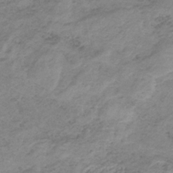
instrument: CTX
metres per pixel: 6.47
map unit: HNb
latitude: -33.1809
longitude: 60.4062
